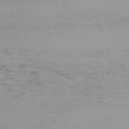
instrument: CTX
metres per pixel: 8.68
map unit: Nhu
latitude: -68.1227
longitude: 37.4832
